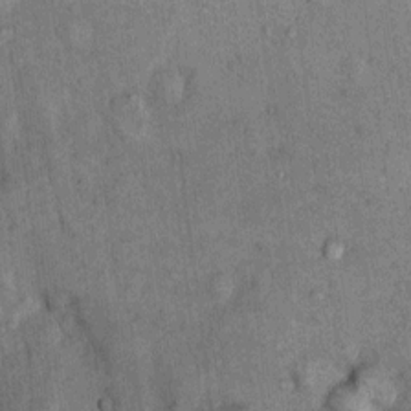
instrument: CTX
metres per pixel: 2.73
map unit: Nhu
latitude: 7.0080
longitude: -23.8394
